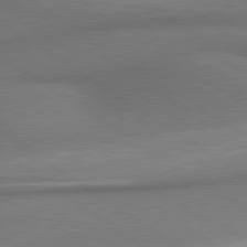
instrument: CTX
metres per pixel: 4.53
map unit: lApd
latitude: 79.4994
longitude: -154.4979
